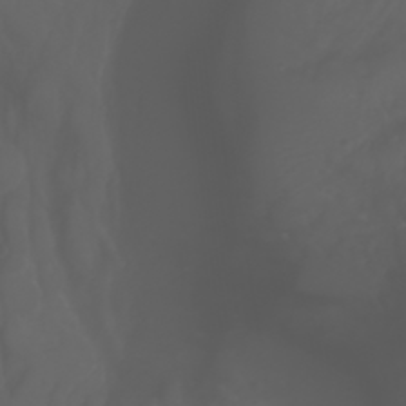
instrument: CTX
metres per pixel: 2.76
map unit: Nhu
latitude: -1.5588
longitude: -77.2537
